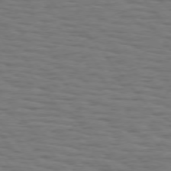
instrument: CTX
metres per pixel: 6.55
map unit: Hpe
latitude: 74.8002
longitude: -134.1955
